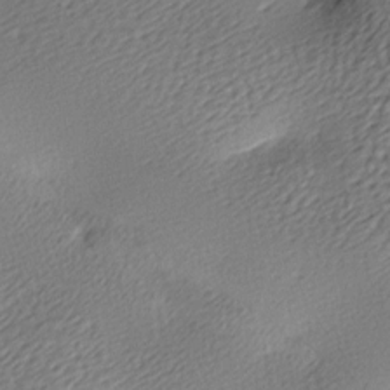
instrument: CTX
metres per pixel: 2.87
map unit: lAa
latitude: -9.2754
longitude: -126.9514
